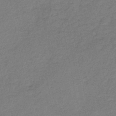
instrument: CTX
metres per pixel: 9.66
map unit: HNb
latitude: -46.5007
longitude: -35.9339
